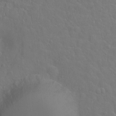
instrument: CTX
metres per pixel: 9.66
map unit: Hto
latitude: -3.5021
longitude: -35.6316
